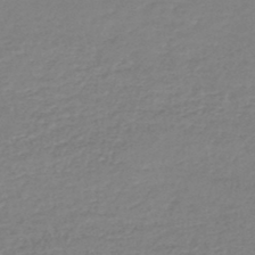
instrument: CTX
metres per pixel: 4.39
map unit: lHb
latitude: -44.4818
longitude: 69.2187
